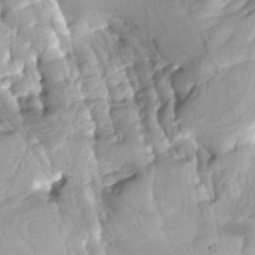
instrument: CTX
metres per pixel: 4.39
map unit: Htu
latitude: -8.6140
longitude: -74.2712
